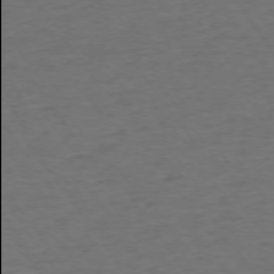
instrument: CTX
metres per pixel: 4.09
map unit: Ap
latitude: -75.3510
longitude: -89.9906
